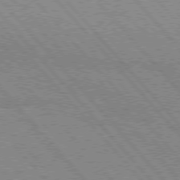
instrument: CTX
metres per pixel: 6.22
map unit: Hpe
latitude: 76.0822
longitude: -150.5356
